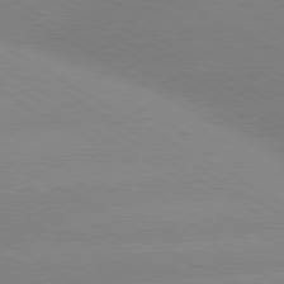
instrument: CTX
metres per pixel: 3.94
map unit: lApd
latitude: 80.0255
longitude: -153.3671
